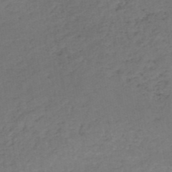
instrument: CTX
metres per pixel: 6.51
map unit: HNb
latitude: -50.2361
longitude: -53.1214
